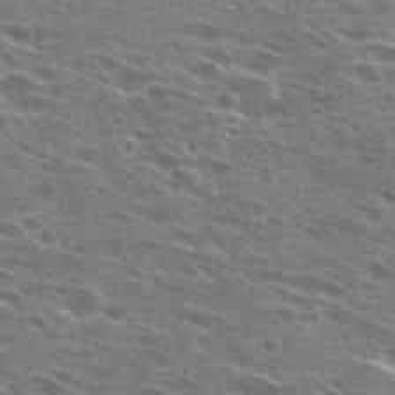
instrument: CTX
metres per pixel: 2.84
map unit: Hto
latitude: 27.6127
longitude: -46.0822
